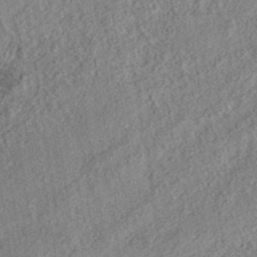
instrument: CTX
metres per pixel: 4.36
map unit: eAb
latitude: 37.0081
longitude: 112.0094
